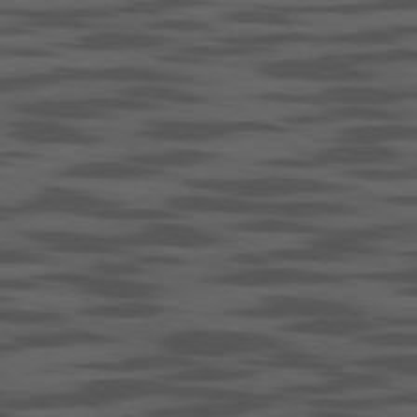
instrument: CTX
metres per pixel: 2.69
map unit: Ap
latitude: -79.5777
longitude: -99.9717
